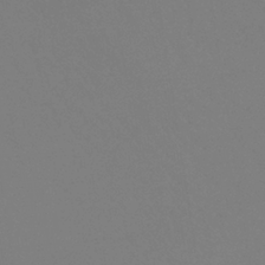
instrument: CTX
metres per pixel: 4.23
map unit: HNb
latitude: -35.7478
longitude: 55.5399
